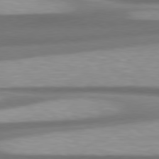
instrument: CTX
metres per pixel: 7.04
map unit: Hpe
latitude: 78.9136
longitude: -129.0080
